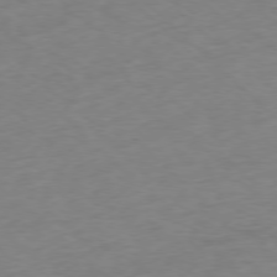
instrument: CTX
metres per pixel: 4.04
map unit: Ap
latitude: -77.7100
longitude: -79.6694
